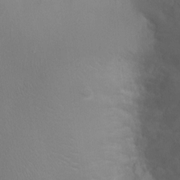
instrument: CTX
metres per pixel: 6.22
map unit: Ht
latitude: -1.1054
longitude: -16.1767
